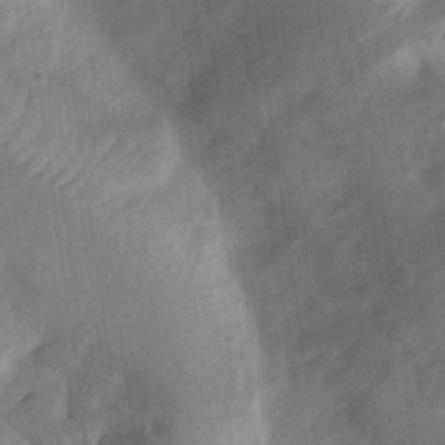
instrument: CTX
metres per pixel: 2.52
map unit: Nhu
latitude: 8.2145
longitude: -22.1767
